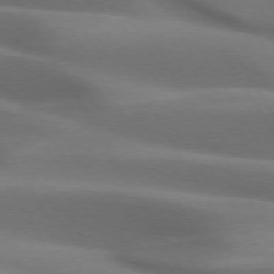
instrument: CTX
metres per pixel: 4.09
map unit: lApd
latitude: 72.8380
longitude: -51.7827
